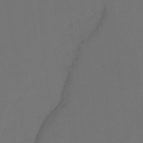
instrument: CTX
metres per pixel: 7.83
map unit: Htu
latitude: -12.8786
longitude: -46.0255
